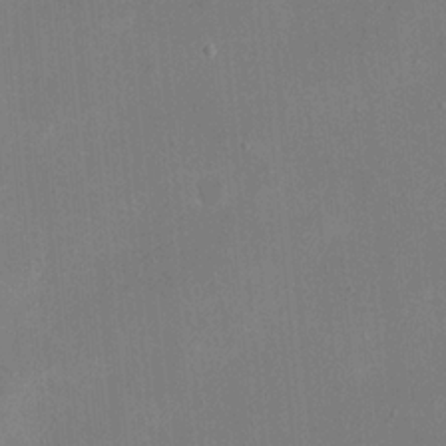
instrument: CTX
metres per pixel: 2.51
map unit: eHh
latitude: 20.4790
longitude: -68.0822
